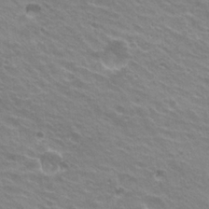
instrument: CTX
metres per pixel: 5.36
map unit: Hto
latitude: 23.7638
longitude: -31.3482
